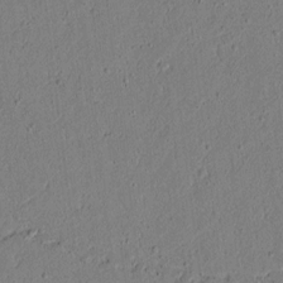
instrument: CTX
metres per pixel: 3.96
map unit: lAvf
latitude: 5.4615
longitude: 167.1053
